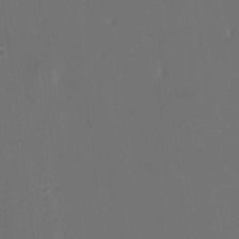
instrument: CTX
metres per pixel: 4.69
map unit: Ht
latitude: -4.4062
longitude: -62.1389
